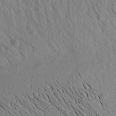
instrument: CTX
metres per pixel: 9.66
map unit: Aa
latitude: 18.7624
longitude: -147.2915
